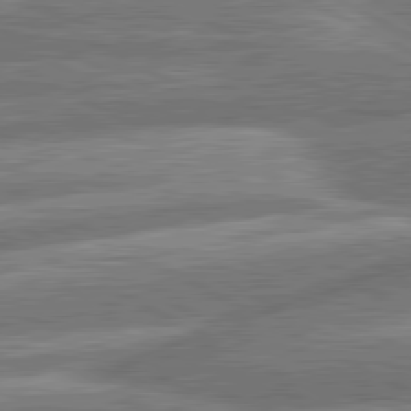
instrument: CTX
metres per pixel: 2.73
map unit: lApd
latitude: 81.1403
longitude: -166.0444
